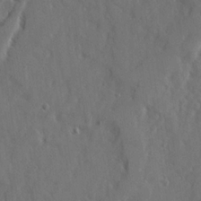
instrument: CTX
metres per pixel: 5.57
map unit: Ave
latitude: 22.4979
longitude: -131.1781
